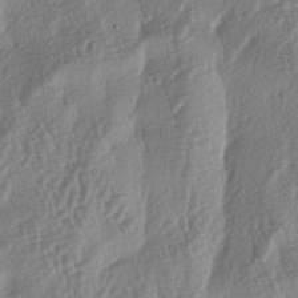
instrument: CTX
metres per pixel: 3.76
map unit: lAa
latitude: -5.3887
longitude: -130.0255
